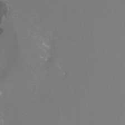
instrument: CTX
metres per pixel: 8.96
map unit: Ht
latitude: -8.3495
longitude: -33.5371
